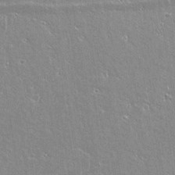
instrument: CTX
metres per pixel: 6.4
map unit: lAvf
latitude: 15.3293
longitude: -128.0444
